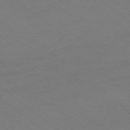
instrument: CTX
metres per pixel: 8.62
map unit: Ap
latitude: -78.1794
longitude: -76.1955
